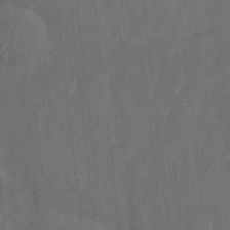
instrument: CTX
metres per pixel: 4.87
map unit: Nhe
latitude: -35.9178
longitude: -178.7058
